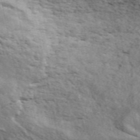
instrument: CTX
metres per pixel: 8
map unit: ANa
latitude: 50.0633
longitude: -82.4034
